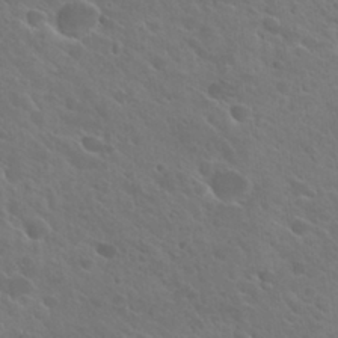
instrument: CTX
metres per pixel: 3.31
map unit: Hto
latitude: 27.3671
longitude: -41.7638
